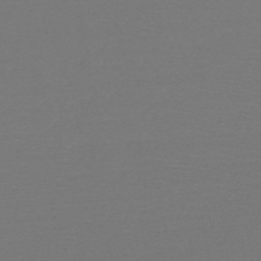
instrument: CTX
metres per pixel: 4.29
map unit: HNb
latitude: -50.2361
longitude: -43.6883
